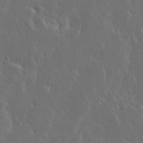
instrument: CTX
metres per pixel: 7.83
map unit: Ave
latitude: 14.1767
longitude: -137.6316
